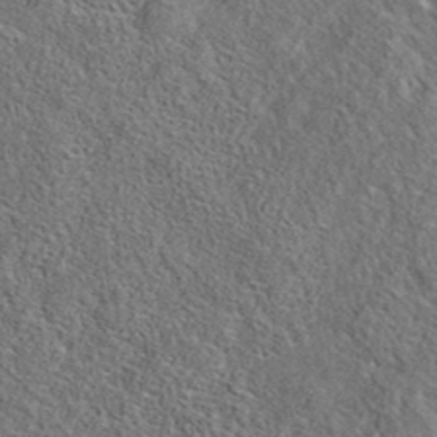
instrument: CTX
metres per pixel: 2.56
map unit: eAb
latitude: 37.5182
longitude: 112.9353
